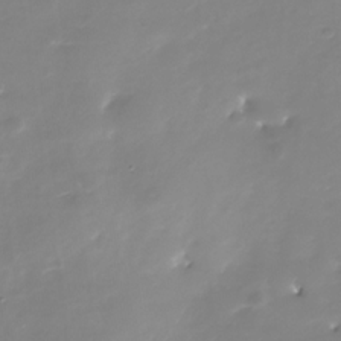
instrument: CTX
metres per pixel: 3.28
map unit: Nhu
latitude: -29.1620
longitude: -77.8961
